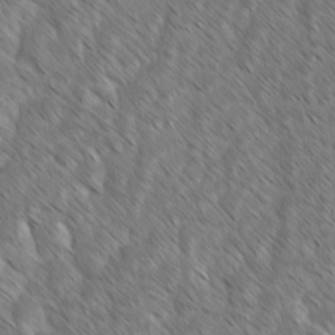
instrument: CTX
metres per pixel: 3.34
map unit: lAvf
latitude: -2.0283
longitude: -114.1010
